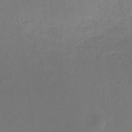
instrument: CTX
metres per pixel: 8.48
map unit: eHb
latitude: -30.7463
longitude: 67.8800
